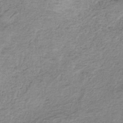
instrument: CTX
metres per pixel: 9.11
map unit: HNb
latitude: -34.2362
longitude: 56.6329
